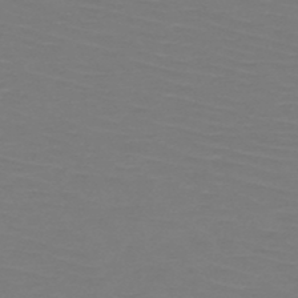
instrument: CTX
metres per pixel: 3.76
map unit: HNb
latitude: -50.2550
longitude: -43.9150
